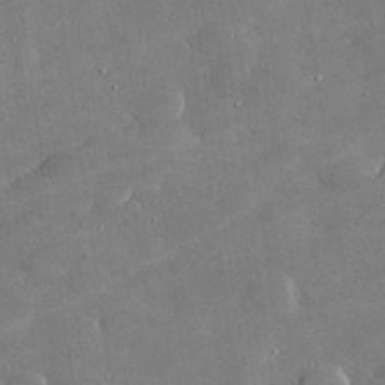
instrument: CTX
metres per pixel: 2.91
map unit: lHvf
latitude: 31.0270
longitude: -93.6882
